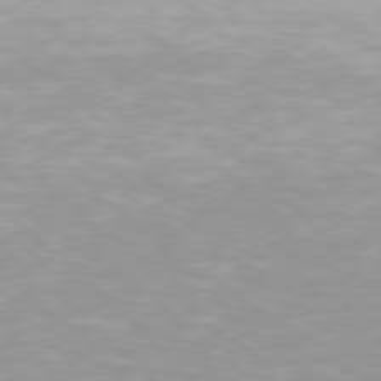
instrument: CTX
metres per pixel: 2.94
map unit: Hpe
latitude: 77.8205
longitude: -132.4223
